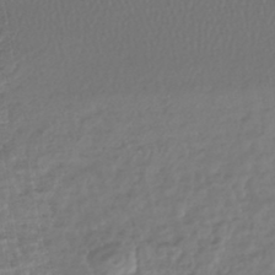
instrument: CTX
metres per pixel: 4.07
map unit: lHb
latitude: -43.7477
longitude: 72.0283
